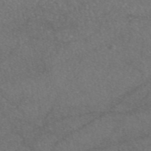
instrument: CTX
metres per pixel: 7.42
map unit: eAb
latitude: 47.2915
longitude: 110.4251
